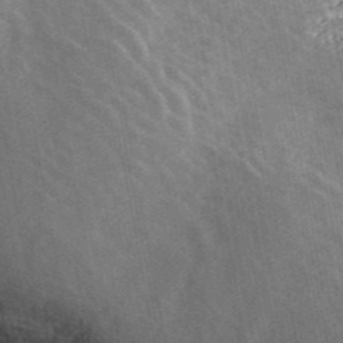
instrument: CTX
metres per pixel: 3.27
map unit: ANa
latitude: 44.6301
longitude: 46.8219
